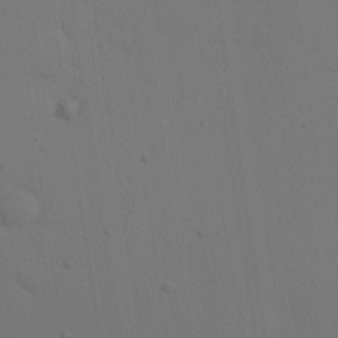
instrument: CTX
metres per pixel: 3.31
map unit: Nhu
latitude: 21.0459
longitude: -72.7436
